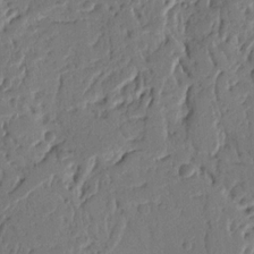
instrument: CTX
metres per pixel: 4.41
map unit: Nhu
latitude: 15.3860
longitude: -78.6113
